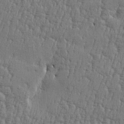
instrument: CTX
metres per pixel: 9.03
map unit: Htu
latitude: -5.7855
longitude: 175.8800
